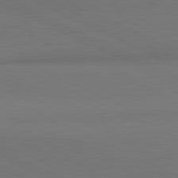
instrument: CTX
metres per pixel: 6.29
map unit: lApd
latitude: 81.1781
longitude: 144.6141
